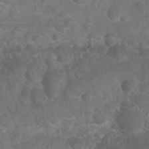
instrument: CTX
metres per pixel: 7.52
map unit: Nhu
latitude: 26.4979
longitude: -63.7072
